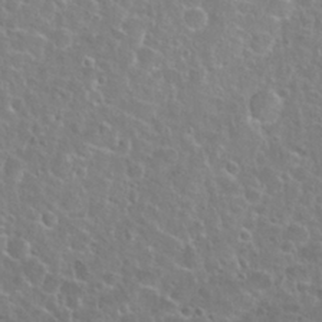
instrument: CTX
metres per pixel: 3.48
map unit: Nhu
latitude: 26.1578
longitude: -51.6127
